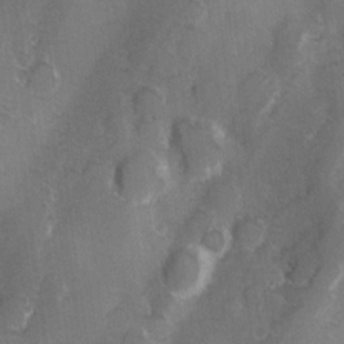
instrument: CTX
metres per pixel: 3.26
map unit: Hve
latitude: 24.3467
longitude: 146.5762
